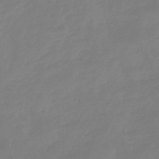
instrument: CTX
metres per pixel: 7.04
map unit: eHb
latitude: -45.6911
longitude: 80.9920
